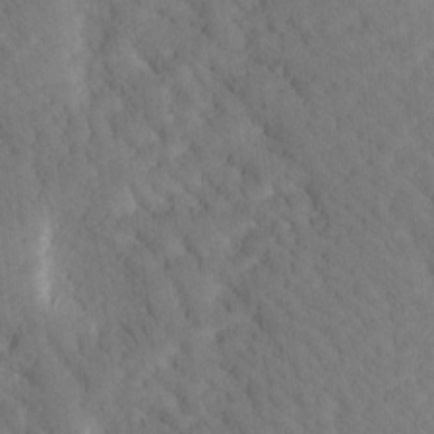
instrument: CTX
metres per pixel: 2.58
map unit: Htu
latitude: -0.8408
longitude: 173.9178
